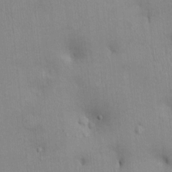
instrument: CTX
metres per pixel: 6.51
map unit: Ht
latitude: -3.2564
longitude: -14.8002
